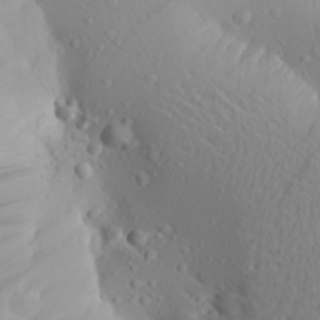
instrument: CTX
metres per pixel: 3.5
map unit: Aa
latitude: 23.3859
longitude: -146.2712
